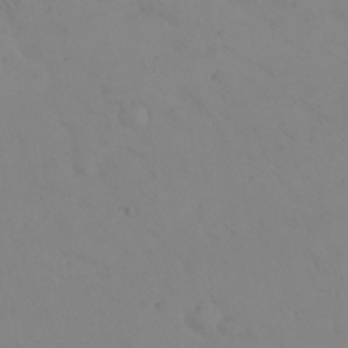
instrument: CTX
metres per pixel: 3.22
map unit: eHh
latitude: 24.3845
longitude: -64.3467
